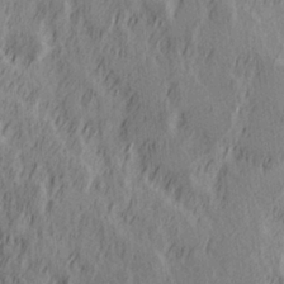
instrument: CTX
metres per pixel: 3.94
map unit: Hve
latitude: 25.8772
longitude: 146.1039
